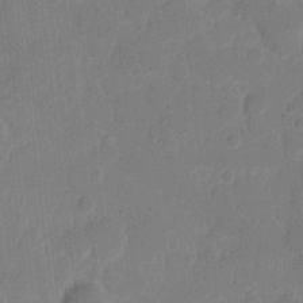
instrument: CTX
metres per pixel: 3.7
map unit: eHh
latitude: 8.9703
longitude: -65.8016
